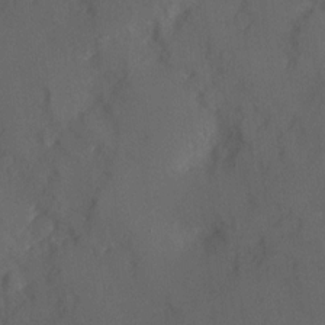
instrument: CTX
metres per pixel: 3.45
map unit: Hve
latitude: 13.0459
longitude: -89.9339
